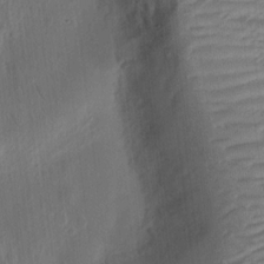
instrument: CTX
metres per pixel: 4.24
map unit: Ht
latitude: 11.0081
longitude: -75.0647
